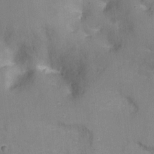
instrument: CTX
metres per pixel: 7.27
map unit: Nhu
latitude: -10.7274
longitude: -36.4034
